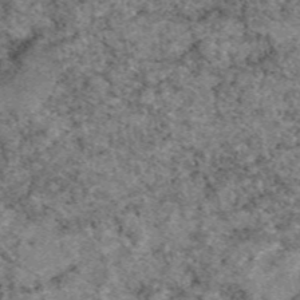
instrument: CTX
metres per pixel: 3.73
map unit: eAb
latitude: 49.5371
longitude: 109.2376
